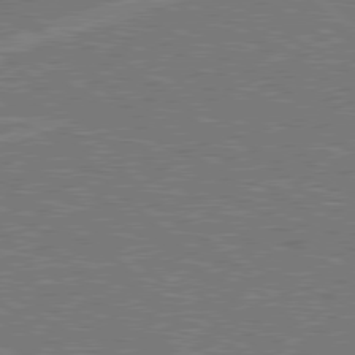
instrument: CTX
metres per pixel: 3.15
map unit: Hpe
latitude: 78.6491
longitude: -152.1200
